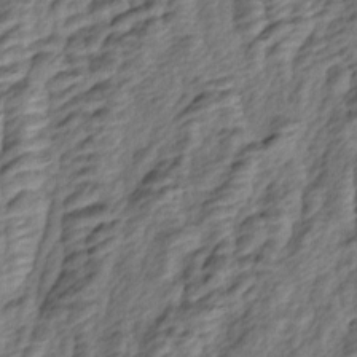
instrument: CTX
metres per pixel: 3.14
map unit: lAa
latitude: -4.8219
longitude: -122.8002
